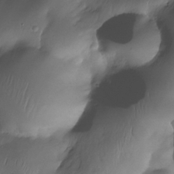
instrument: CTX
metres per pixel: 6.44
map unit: Nhe
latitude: -31.1242
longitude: -139.8772
